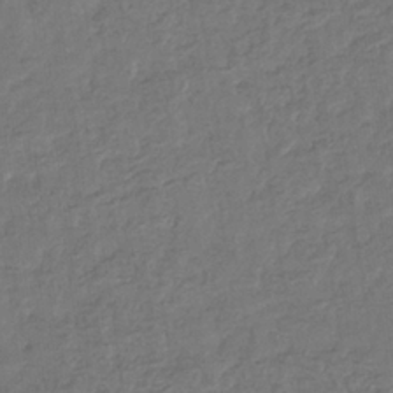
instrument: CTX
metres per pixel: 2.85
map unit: eHb
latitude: -34.0850
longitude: 76.8975
